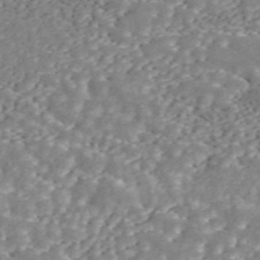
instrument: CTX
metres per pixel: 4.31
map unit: ANa
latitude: 45.6694
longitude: 37.4643
